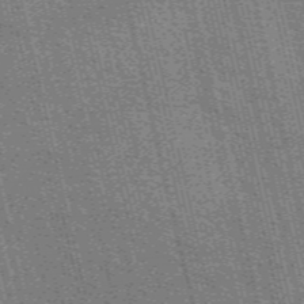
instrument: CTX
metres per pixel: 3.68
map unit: eAb
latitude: 50.9702
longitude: 109.9556
